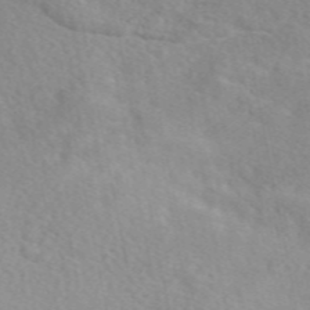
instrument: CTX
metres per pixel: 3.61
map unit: eAb
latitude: 49.2915
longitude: 117.7477
